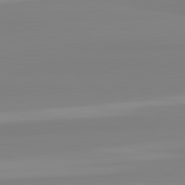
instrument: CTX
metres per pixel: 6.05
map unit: lApd
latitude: 82.4978
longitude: 174.2739
